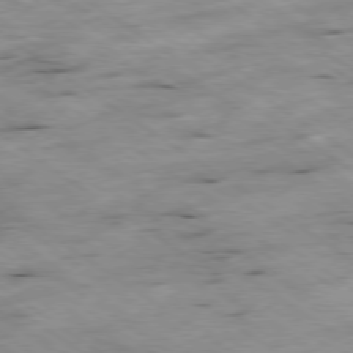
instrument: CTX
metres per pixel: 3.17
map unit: Hpe
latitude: -78.8030
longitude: -21.1026
